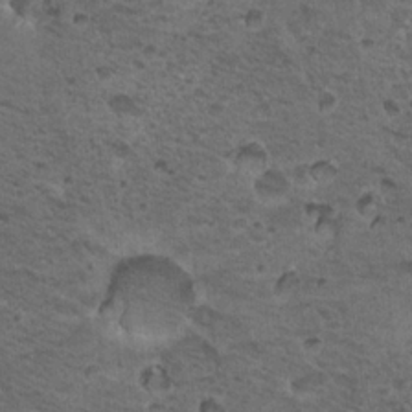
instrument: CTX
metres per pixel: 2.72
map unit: Nhu
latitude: 19.7071
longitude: -31.5749
